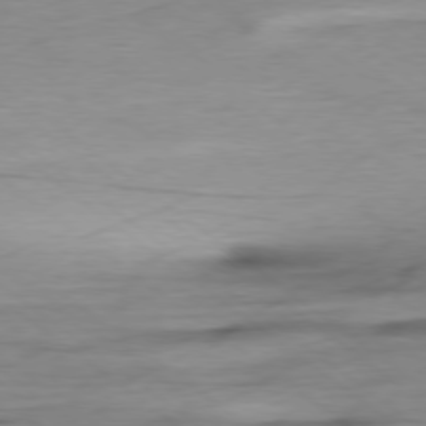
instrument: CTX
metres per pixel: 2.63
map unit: Ap
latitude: -78.7085
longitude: -77.6316
